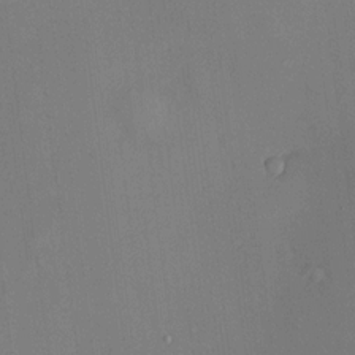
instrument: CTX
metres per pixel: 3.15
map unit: HNhu
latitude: 13.6316
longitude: 13.5777
